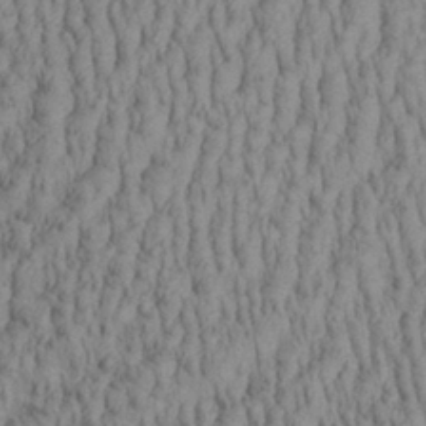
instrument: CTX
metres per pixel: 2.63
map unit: Aa
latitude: 29.2915
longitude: -138.1011
